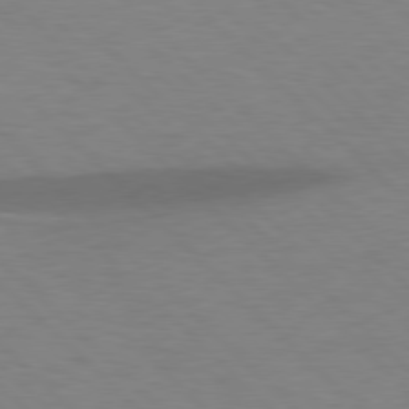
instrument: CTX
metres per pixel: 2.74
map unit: lApd
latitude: 77.6127
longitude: -59.9906
